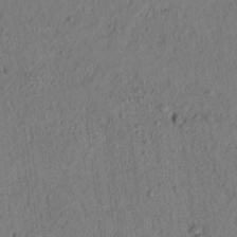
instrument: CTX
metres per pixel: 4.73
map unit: lAvf
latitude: 7.8205
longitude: 164.5196
